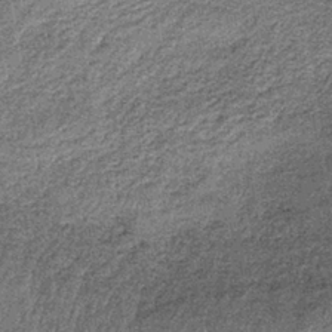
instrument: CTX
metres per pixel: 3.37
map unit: lHb
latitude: -38.1983
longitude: 65.7100
